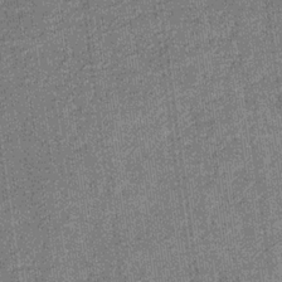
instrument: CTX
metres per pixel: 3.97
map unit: eHb
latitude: -30.3684
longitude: 70.7085
